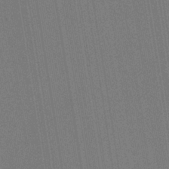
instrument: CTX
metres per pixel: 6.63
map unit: HNb
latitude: -34.4629
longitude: 54.9920
